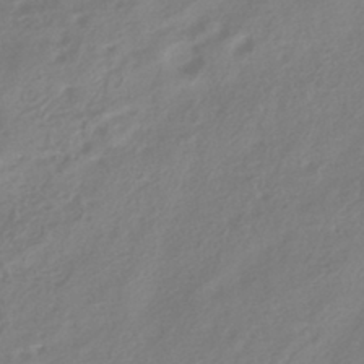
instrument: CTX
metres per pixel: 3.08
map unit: HNhu
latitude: -41.6722
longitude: 92.0661
